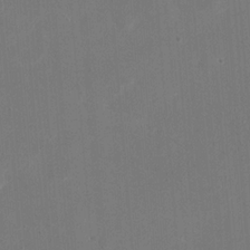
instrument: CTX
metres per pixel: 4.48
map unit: eHh
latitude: 19.8772
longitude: -67.9150
